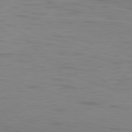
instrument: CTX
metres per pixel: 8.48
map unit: Ap
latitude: -80.2362
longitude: -70.6490
